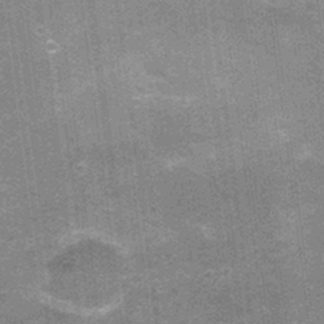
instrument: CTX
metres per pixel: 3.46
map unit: Nhu
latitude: 2.0633
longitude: -17.0080
